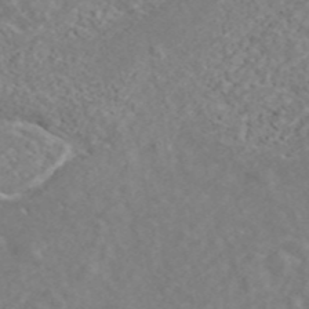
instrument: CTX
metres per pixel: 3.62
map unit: ANa
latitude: 44.4034
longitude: 21.2942
